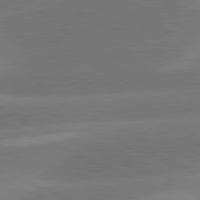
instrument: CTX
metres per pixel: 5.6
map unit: lApd
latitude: 81.2348
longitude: 125.3132
